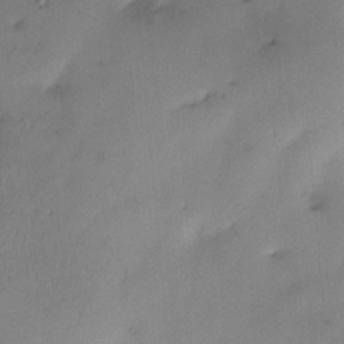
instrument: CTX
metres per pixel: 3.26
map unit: Nve
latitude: -22.4629
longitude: -138.0255
